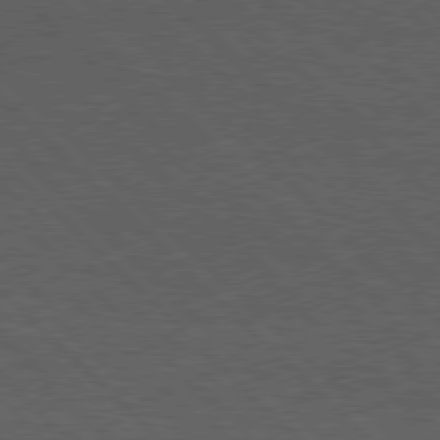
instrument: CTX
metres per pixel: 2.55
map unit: Hpe
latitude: 77.1970
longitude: -153.2915
